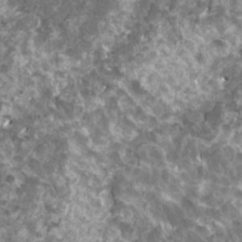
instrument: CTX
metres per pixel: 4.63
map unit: HNhu
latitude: 3.1025
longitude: 6.4062
